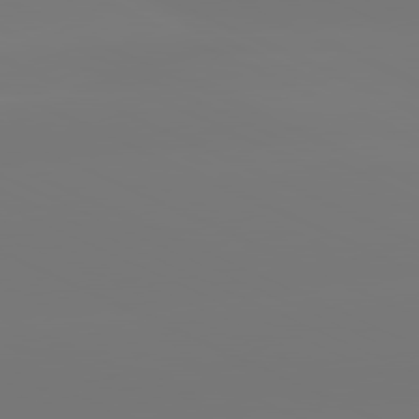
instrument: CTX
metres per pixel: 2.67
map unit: lApd
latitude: 81.2348
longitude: -148.9325
